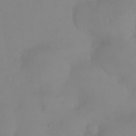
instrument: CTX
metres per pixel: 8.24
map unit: eHh
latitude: 23.3293
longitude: -66.0444
